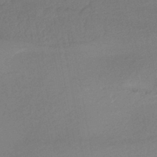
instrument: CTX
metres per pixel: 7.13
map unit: HNhu
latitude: -44.3495
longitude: 94.0850
